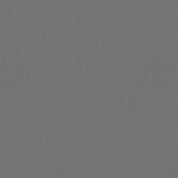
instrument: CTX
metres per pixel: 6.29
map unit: lHb
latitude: -43.9745
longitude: 64.8975
